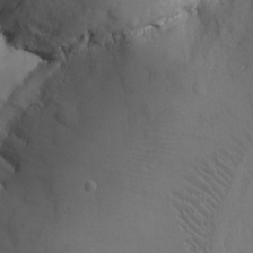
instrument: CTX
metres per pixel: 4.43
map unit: Ave
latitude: -7.4265
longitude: -119.4237
